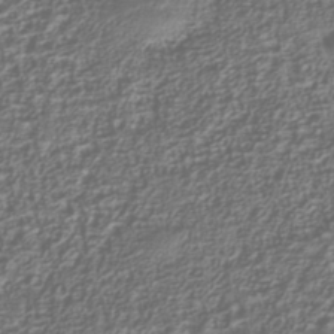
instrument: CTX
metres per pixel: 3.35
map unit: Nhu
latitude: -39.8989
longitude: -84.8569
